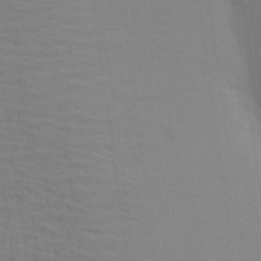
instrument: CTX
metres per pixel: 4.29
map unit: Aa
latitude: 28.6868
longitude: -139.8583
